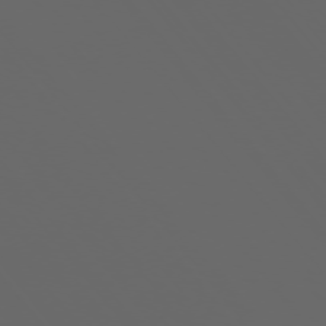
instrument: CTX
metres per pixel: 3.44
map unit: Ap
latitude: -76.2739
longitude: -74.9892
